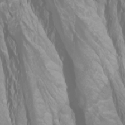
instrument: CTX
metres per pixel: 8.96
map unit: Htu
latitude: -0.7464
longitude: -76.3656
